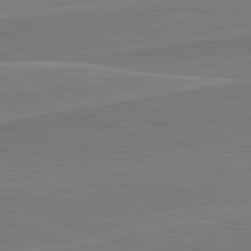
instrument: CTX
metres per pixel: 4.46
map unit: lApd
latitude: 81.9717
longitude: 140.7085
